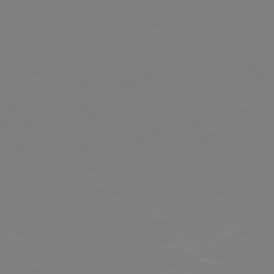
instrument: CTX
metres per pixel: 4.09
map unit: Hpe
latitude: 77.3103
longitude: -174.3467
